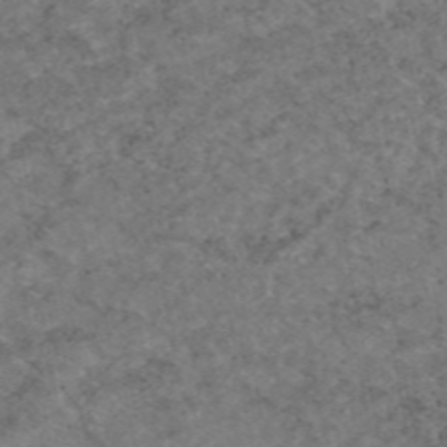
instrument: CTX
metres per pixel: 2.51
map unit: eAb
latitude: 47.9150
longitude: 113.3510
